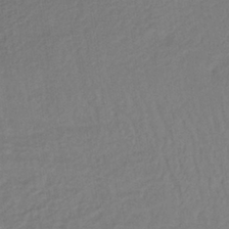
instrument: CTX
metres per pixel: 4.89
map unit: lHb
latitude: -37.2565
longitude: 68.8597
